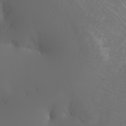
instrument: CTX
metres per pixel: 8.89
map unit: Nhu
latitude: -4.8786
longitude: -90.4412
